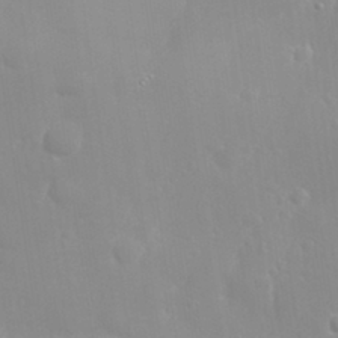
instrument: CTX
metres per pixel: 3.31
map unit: eHh
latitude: 31.6694
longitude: -58.3278
